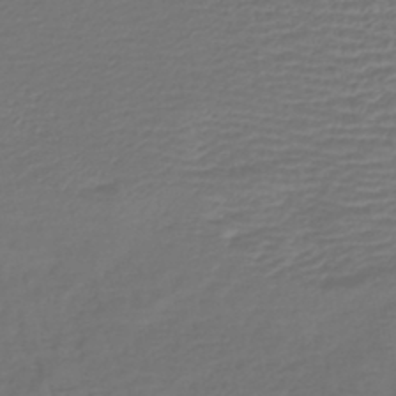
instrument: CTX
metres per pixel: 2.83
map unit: lHb
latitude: -42.7463
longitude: 77.0297
